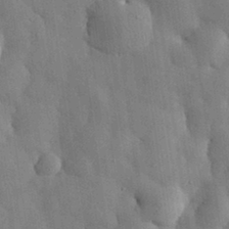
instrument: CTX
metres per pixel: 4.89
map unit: eHh
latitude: 31.4238
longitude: -72.9514
